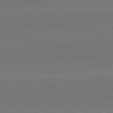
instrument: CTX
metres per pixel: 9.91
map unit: lApd
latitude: 82.5167
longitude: 165.9178
